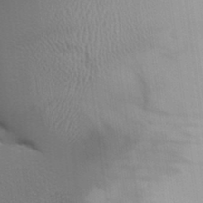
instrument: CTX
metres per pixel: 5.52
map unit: Aa
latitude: 31.4994
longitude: -140.8758
